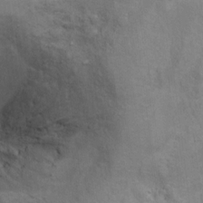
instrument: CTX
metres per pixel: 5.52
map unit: Ht
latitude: 9.7072
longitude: -39.4804
